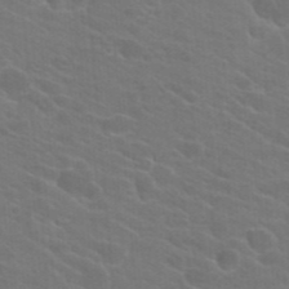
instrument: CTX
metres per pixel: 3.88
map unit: Hto
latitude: 23.2159
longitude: -36.6491
